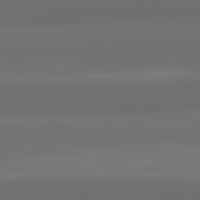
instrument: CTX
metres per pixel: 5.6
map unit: lApd
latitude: 82.2522
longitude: -173.0080
